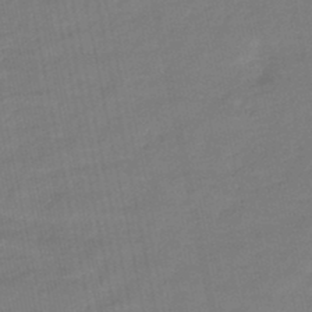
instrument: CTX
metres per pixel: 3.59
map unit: eHb
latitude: -45.4832
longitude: 87.7856
